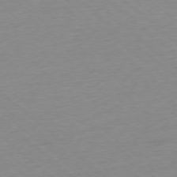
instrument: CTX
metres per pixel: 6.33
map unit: Ap
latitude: -77.6722
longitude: -96.4601
